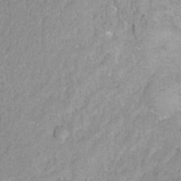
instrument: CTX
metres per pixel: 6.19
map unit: Ht
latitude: -1.7478
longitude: -32.8758
